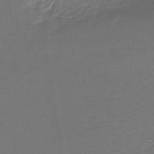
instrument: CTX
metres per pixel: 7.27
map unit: lHb
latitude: -43.7477
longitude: 65.4833
